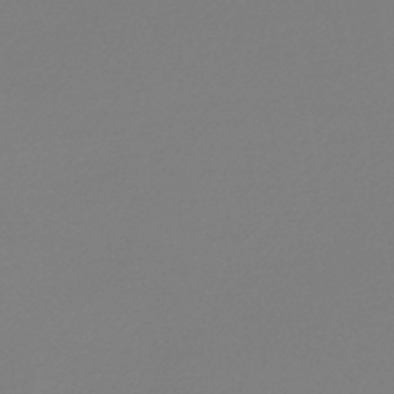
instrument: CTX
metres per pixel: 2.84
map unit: lHb
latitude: -45.8611
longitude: 65.8989
